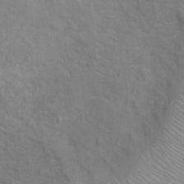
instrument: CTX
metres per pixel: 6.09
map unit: Ht
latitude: 12.3278
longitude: -39.8016
